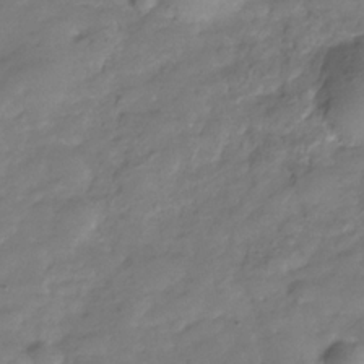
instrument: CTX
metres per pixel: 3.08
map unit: Hve
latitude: -31.8044
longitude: 90.4251
